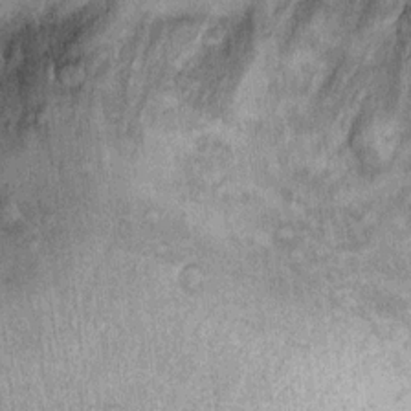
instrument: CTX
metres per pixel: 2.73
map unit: Ht
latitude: 11.1403
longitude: -39.4048
